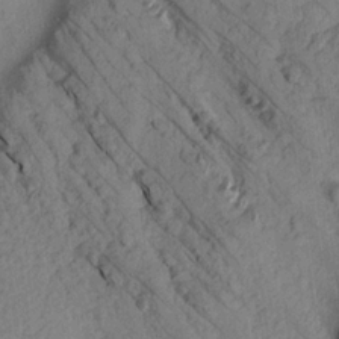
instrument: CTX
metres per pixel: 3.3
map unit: Aa
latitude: 16.0633
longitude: -146.4034
